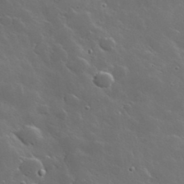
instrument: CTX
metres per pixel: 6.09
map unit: lHvf
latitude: 35.8961
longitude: -91.4993
